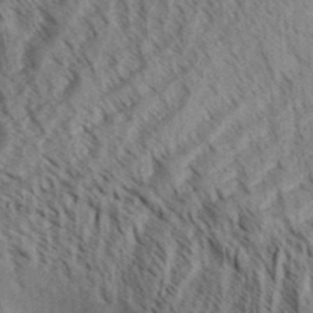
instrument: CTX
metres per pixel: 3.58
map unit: Aa
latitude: 32.0255
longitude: -139.1214
